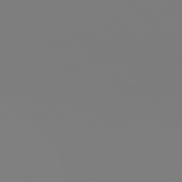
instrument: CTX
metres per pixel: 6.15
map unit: Hpe
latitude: 76.1955
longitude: -136.8191
